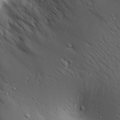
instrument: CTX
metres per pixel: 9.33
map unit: Aa
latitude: 19.3292
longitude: -141.3670
